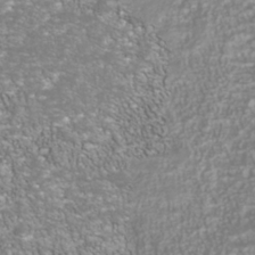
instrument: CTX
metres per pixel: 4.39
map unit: Nhu
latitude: -40.4818
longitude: -84.8947
